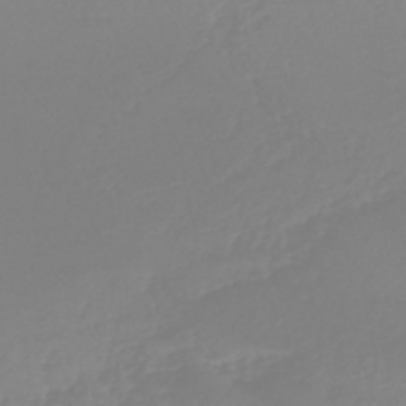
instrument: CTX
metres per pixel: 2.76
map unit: lHb
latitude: -44.5007
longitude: 54.5763
